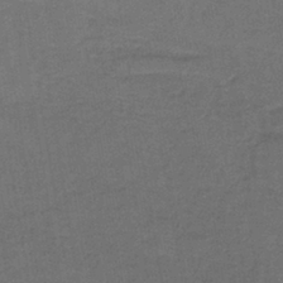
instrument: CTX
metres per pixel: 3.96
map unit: lHb
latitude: -39.3510
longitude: 58.2550
